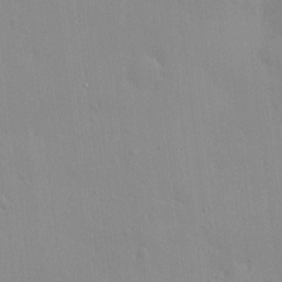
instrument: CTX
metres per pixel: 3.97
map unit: HNhu
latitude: 5.4804
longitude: 1.3321
